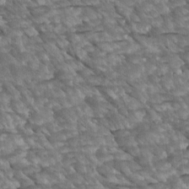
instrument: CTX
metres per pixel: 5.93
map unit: Htu
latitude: 2.6490
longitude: 143.0108
